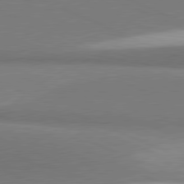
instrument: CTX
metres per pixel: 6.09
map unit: lApd
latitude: 81.4048
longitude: 160.4818
